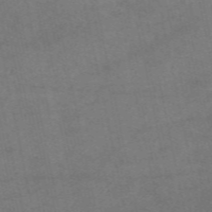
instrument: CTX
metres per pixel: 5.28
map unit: eAb
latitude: 50.8758
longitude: 105.9556
